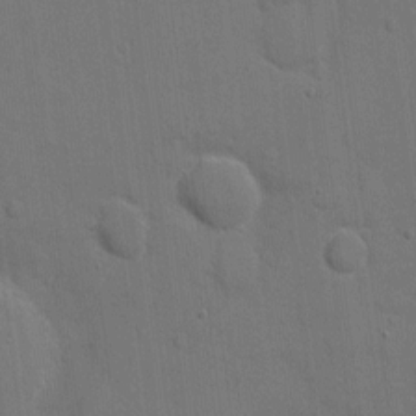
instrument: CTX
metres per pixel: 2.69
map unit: eHh
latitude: 7.3671
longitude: -67.4048
